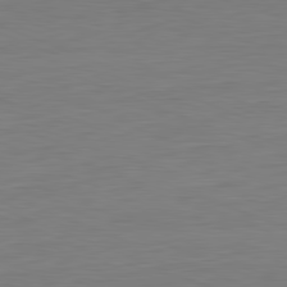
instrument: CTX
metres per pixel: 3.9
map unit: Hpe
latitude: -81.8234
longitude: 9.0864
